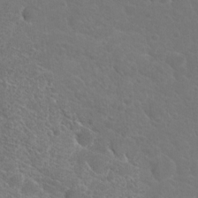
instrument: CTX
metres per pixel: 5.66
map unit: Hto
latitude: 19.1025
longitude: -36.7435
